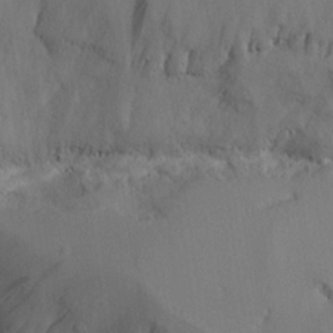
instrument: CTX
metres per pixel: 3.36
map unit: Aa
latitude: 25.2159
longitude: -131.4616
